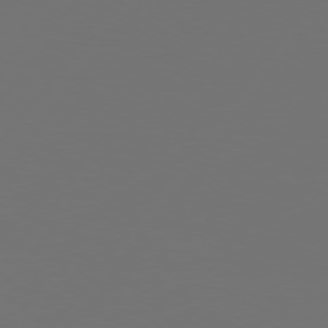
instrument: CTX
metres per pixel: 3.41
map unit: Hpe
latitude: 75.3104
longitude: -129.8772
